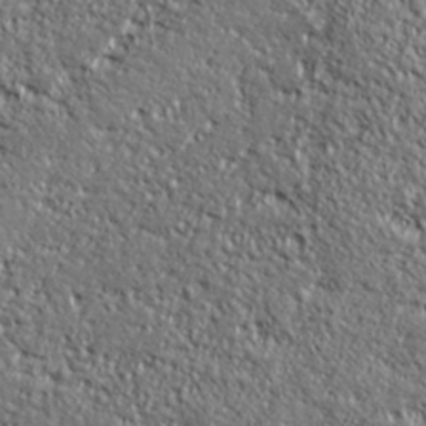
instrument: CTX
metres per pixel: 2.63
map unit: ANa
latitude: 38.7057
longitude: -91.9906
